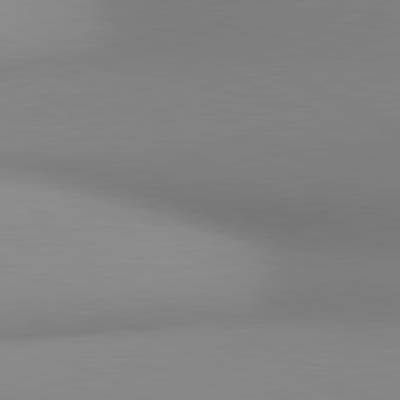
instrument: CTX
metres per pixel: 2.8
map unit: lApd
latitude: 80.8758
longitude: 143.9556
